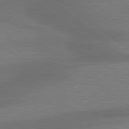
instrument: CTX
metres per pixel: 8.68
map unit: lApd
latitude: 79.4994
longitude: -89.4994
